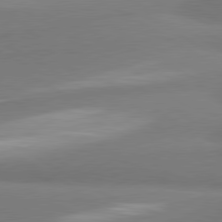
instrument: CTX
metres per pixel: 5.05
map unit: lApd
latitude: 80.3089
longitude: 177.0109
